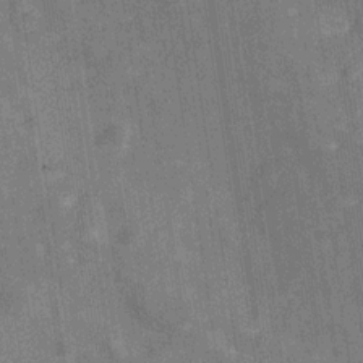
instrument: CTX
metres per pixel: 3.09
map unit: Hve
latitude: -29.5777
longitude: 92.1606
